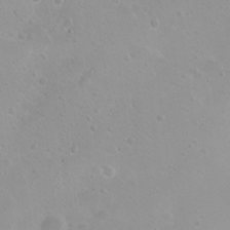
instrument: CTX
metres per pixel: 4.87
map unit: eHh
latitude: 2.0633
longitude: -55.0836
